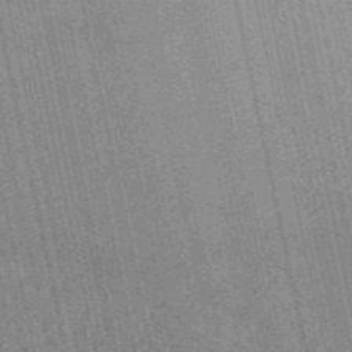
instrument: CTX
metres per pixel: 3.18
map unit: HNb
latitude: -53.5777
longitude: -38.3278
